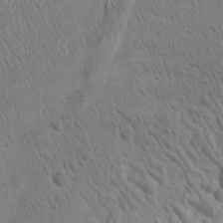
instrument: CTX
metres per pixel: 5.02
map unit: Htu
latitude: -1.1809
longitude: 174.7841
